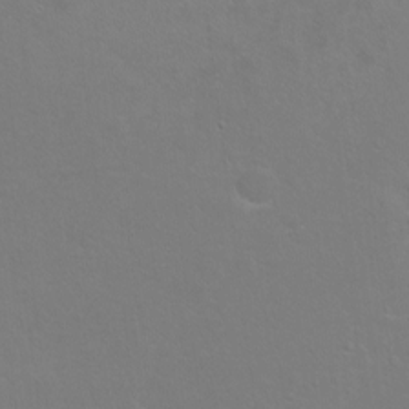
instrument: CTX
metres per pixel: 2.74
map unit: Ht
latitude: -5.5777
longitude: -34.8569
